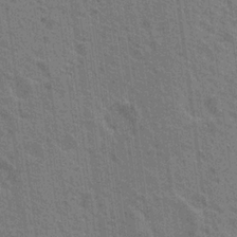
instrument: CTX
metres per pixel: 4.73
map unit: Nhu
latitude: 18.9513
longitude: -30.8191
